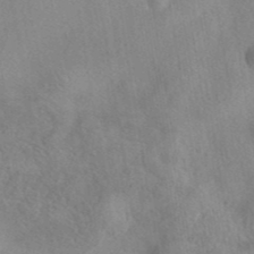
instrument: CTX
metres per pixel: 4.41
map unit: eAb
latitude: 40.2522
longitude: 108.8219
